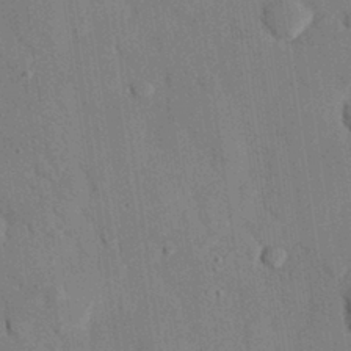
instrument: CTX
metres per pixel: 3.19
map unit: eHh
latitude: 26.8569
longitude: -80.0255
